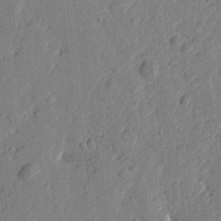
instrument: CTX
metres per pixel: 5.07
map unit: Htu
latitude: -1.6155
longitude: -176.2522
